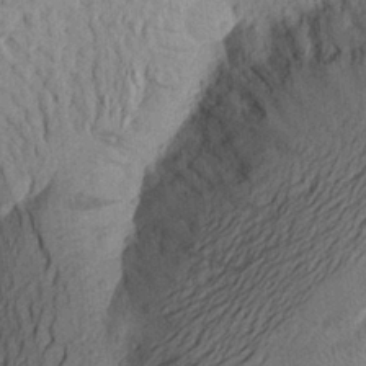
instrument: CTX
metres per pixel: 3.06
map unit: Aa
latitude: 25.8205
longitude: -145.0836
